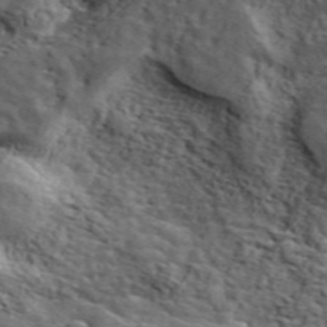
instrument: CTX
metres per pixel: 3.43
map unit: lHvf
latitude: 39.3293
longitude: -86.9136
